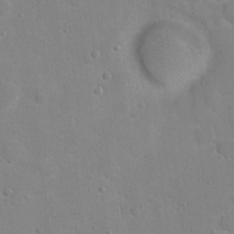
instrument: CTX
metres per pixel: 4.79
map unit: Hto
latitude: 16.7057
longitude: -39.1781
